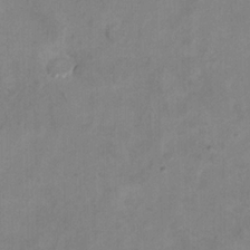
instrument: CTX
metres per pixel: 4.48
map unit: Ht
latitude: 10.2334
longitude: -33.0270
